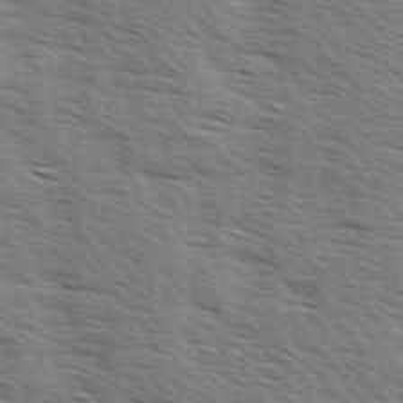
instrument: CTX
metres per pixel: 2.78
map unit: Ave
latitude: 14.5735
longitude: -102.8947
